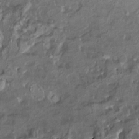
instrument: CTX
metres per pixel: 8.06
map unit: HNhu
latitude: 5.1214
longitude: 9.5399
